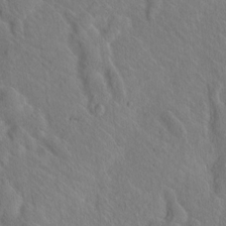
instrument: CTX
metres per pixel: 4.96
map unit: Htu
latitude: -2.7652
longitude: 167.8611
